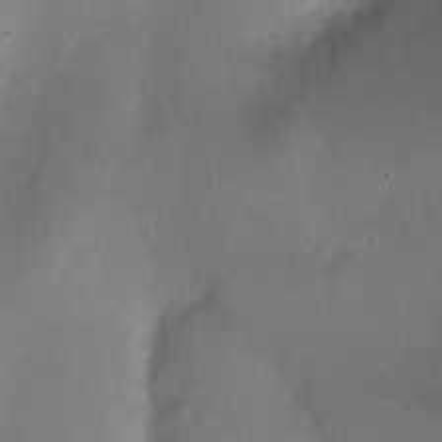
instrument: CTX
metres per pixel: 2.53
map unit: Nhu
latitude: -14.1228
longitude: -40.3278
